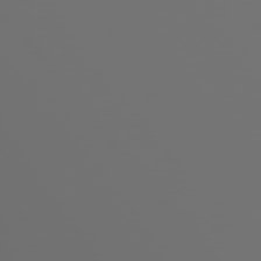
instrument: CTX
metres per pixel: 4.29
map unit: Hpe
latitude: 75.5749
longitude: -127.1781
